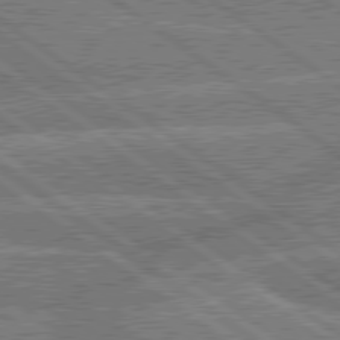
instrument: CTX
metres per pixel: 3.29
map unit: lApd
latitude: 79.8206
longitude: -160.4601
